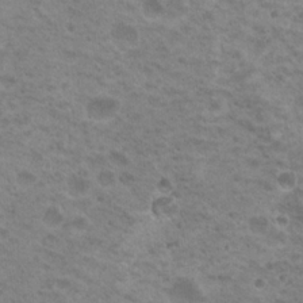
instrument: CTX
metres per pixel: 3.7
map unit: Nhu
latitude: 18.4601
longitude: -31.3104
